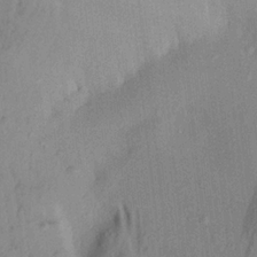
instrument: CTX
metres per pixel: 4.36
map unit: Aa
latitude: 20.7058
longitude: -147.8584
